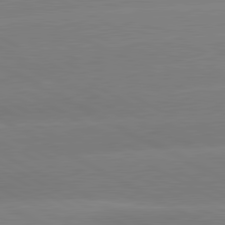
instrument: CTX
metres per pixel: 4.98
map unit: lApd
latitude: 80.8380
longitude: -153.6694
